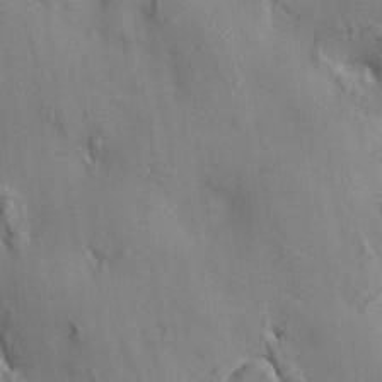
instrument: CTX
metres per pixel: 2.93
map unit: HNhu
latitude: 14.6491
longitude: 11.9556
